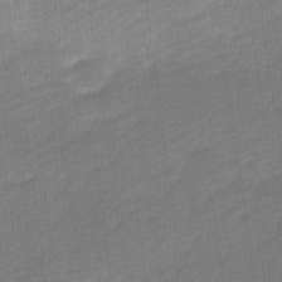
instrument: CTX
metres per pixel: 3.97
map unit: Ave
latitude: -0.5007
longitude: -114.0444
